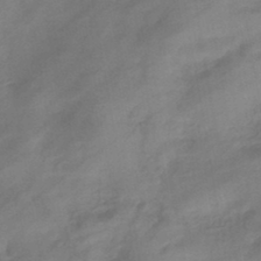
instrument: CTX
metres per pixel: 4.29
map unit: eHb
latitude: -43.7477
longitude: 85.1998
